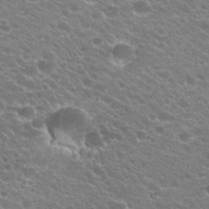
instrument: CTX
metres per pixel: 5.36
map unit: Hto
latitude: 23.7072
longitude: -35.6505
